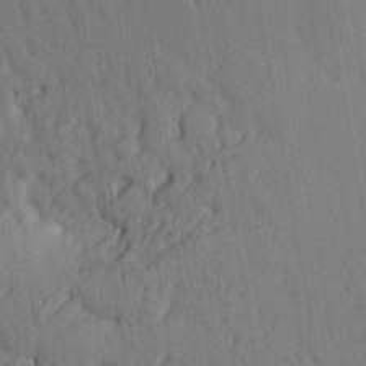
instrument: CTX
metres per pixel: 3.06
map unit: Htu
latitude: -4.1794
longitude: -177.4993
